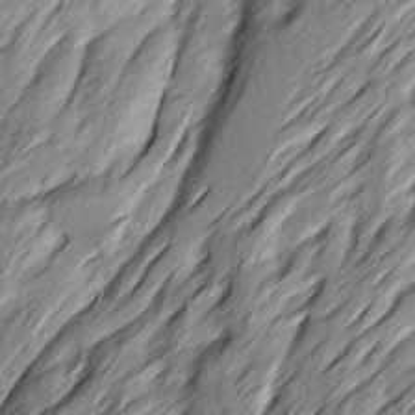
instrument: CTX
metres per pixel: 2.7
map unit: Ave
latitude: 15.2726
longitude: -136.8947
